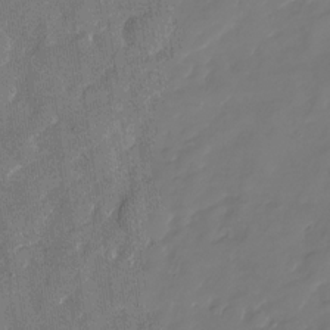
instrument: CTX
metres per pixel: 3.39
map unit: Nhu
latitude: -28.1228
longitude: -72.5924
